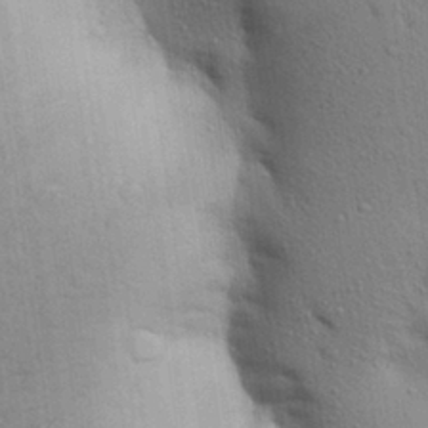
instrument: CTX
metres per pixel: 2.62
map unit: Aa
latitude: 29.3293
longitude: -147.4238
